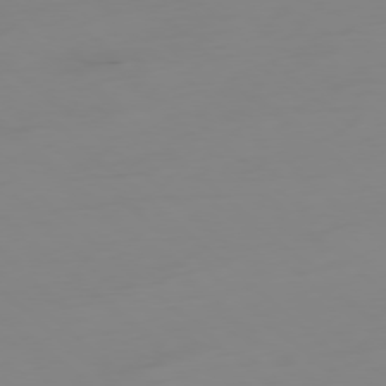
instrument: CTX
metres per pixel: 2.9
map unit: Hpe
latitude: -78.4818
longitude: -20.4034
